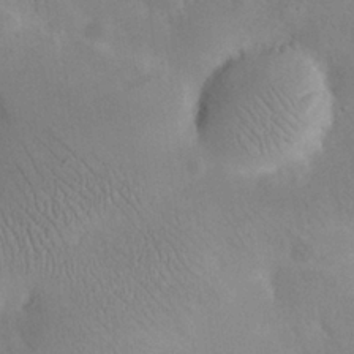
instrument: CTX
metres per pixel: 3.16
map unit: eHh
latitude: 25.8394
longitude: -66.1955
